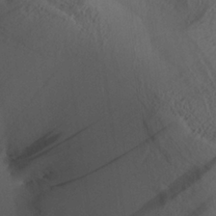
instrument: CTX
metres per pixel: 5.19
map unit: Aa
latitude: 27.3482
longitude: -132.7246
